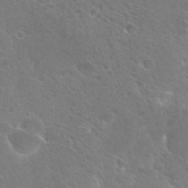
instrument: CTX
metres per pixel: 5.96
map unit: Hto
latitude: 27.1970
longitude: -40.1766
